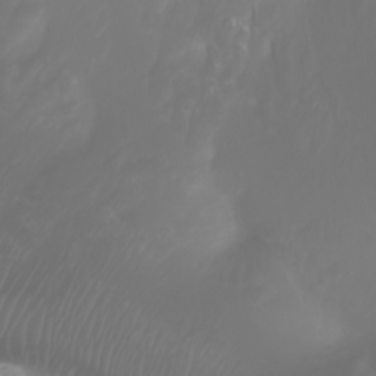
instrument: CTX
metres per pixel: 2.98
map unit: Ht
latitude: -2.5762
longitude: -61.4048
